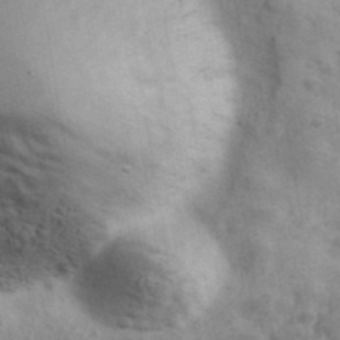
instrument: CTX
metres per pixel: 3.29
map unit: Ave
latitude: 39.8205
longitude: -106.1389
